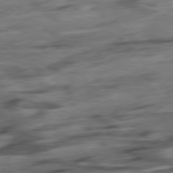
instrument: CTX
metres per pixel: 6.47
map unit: Hpe
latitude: -78.7274
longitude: -19.1214
